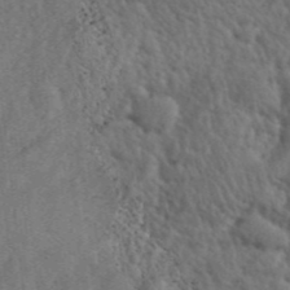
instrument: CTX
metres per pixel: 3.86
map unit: eHh
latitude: 39.8583
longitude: -55.8583
